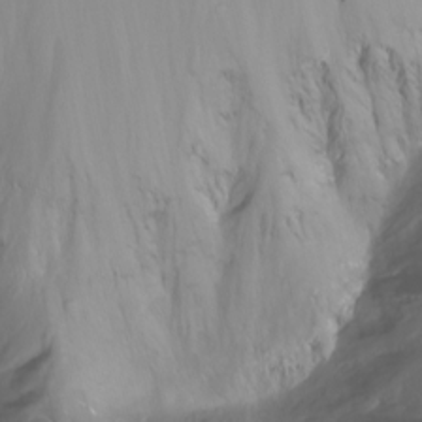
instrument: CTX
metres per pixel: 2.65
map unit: Nhu
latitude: -12.9920
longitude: -63.2915
